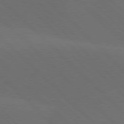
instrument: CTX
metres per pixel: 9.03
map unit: lApd
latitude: 77.7827
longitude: -53.0837
